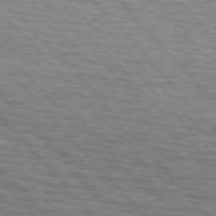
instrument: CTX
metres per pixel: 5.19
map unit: lApd
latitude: 75.8017
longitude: -83.3292
